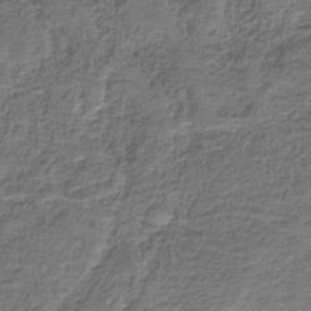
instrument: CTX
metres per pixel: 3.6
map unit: HNb
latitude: -35.7478
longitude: 58.3495
